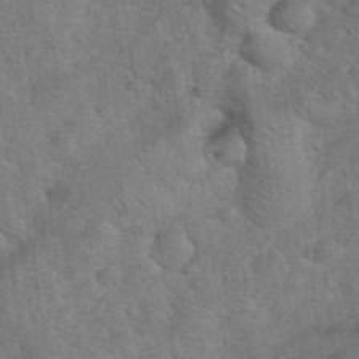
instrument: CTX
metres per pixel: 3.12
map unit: eHh
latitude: 36.8191
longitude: -64.5168
